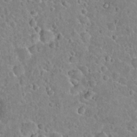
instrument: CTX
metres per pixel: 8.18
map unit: Hto
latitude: 21.1403
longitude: -47.6883
